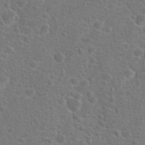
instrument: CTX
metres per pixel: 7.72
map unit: Hto
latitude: 17.9717
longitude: -42.1389
